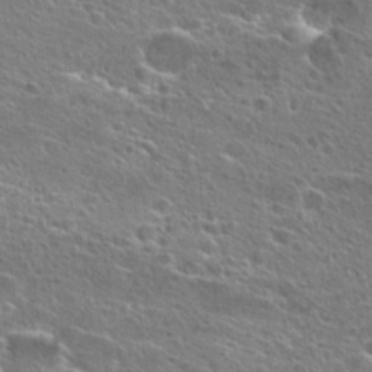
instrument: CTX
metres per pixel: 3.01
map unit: Hto
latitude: 25.5182
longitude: -44.5168
